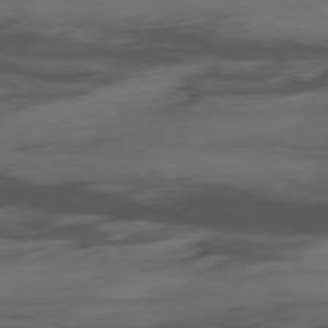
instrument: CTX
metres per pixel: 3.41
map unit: Hpe
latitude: -78.7652
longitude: -18.4790
